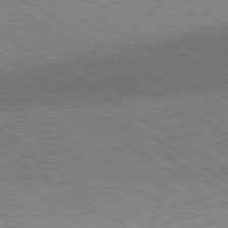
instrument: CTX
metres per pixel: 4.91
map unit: Hpe
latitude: -80.2929
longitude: 19.1809
